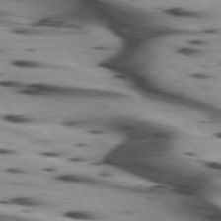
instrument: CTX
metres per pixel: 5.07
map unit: lApd
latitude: 75.2915
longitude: -64.2334
